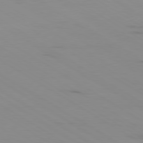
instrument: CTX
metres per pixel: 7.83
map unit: Ap
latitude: -80.0661
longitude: -102.5546
